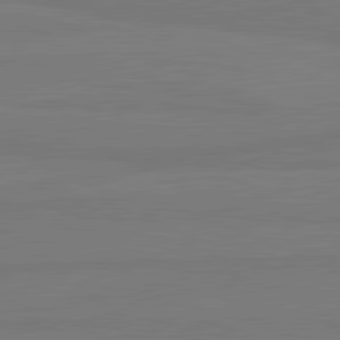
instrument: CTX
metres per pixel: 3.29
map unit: lApd
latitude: 81.8583
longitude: -179.7639
